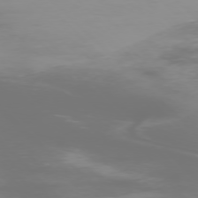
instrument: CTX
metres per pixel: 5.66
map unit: Ap
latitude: -76.6141
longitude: -74.5924
